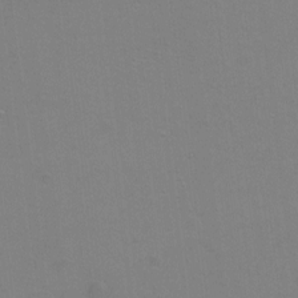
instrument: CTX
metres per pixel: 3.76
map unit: Hto
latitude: 0.4790
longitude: -33.4804
